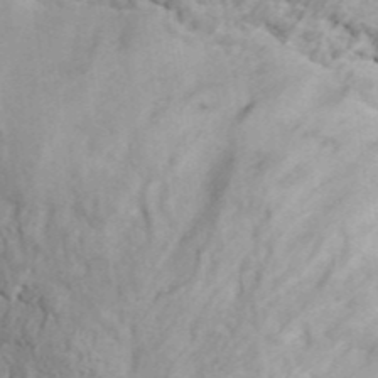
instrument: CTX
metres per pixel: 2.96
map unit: ANa
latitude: 42.1389
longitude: 49.8045
